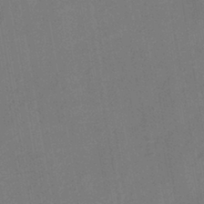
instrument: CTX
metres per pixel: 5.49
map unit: HNhu
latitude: -43.2753
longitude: 91.7100
